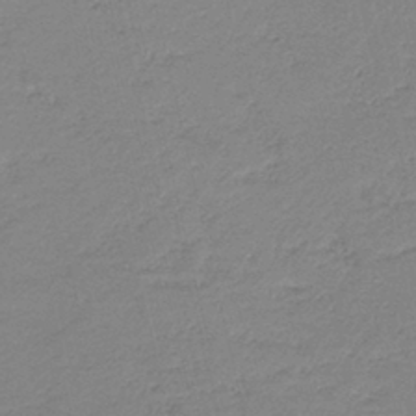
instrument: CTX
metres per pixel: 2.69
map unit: HNb
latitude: -40.6896
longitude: 50.4251
